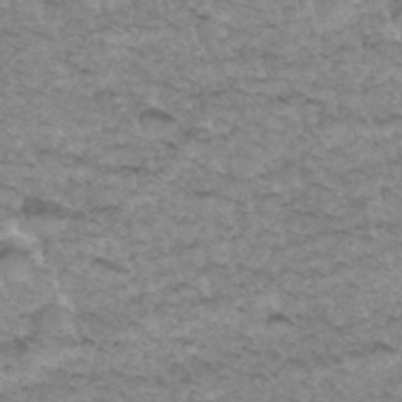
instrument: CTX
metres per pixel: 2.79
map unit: Hto
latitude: 35.1781
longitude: -47.7261
